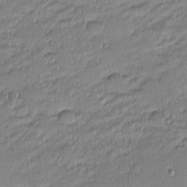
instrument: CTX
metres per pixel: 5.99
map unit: eHh
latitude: -2.4440
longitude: -83.2348
